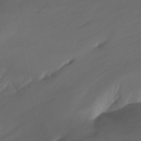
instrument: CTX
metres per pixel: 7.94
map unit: Nhu
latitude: -13.5588
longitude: -61.8772
